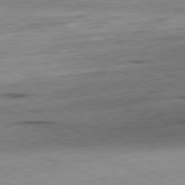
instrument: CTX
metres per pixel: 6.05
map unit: Ap
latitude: -81.2943
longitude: -71.5182
